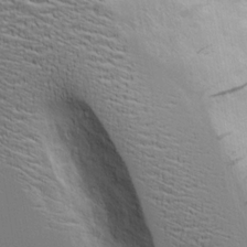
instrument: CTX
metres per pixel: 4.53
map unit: Aa
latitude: 18.1011
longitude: -125.2159
